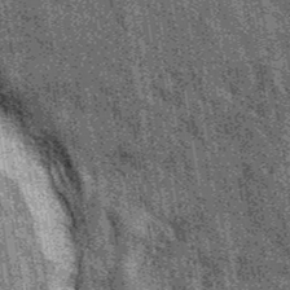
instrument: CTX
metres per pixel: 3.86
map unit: eAb
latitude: 39.9150
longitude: 107.0675
